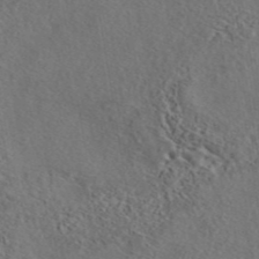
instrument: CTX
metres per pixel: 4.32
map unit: eAb
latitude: 43.8583
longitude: 115.2187
